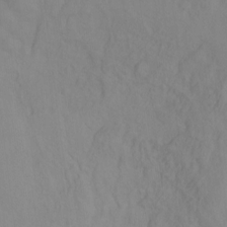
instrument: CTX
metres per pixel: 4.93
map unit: Ht
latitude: -15.4077
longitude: -43.1592
